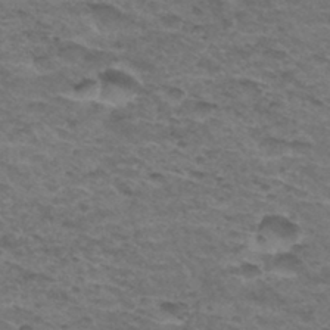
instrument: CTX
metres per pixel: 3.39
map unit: Hto
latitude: 33.0647
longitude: -47.4049
